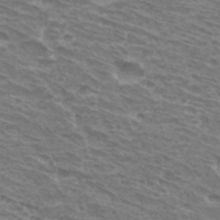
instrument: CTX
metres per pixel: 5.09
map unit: Hto
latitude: 32.3278
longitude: -41.4615
